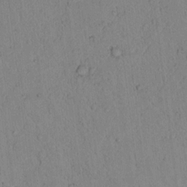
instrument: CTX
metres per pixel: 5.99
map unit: lAvf
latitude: 9.0459
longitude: 167.9556
